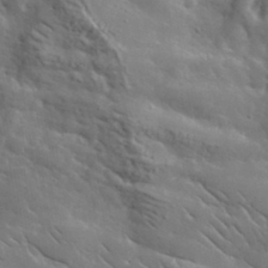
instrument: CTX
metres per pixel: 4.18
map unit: lHvf
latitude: 37.4427
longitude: -91.8394
